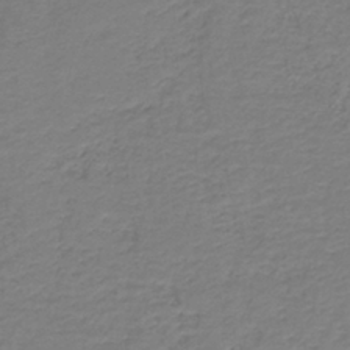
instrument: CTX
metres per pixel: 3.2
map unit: HNb
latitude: -38.8597
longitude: 50.0661
